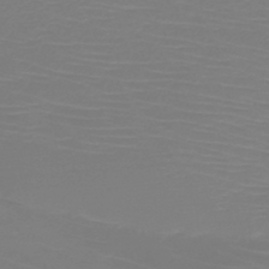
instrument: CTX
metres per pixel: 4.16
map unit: HNb
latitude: -45.8800
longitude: -46.3090
